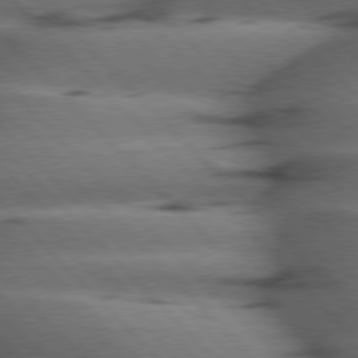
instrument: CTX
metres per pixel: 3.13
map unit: Hpe
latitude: 77.3103
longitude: -154.4034
